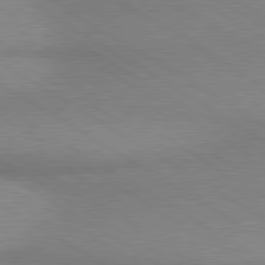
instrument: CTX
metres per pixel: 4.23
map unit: lApd
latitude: 80.1011
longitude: 166.8786
